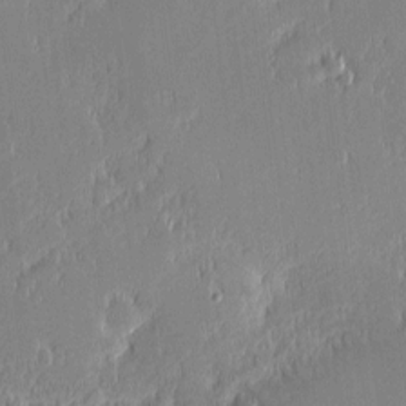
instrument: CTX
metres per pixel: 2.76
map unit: eHh
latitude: -2.8974
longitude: -82.8757
